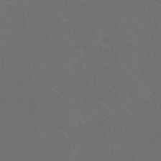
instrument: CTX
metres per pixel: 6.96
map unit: HNhu
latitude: 0.8758
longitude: -2.3845
